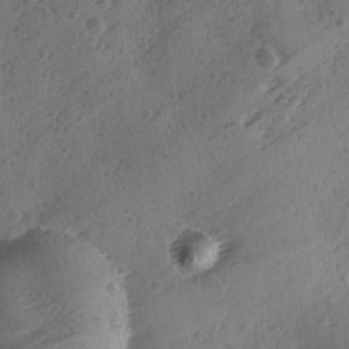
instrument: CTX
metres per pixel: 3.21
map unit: Ave
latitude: -9.4076
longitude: -118.4223
